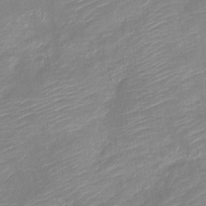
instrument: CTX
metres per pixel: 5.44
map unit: Nve
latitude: -19.1620
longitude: 107.5588
